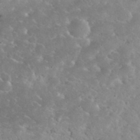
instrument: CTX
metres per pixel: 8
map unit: eHh
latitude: 35.1781
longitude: -64.5735
